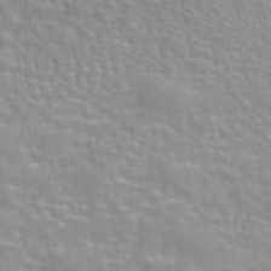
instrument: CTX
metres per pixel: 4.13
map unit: eAb
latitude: 44.1200
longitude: 107.5966
